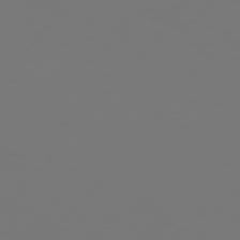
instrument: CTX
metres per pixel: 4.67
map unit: Hpe
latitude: 76.1389
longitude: -140.1766
